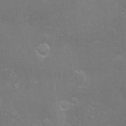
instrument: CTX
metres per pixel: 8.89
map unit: Hve
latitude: -10.6141
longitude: 174.5762
